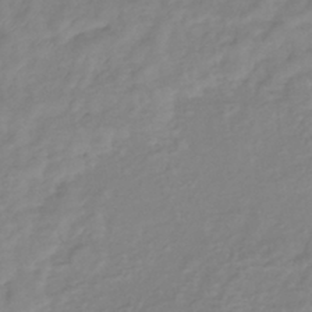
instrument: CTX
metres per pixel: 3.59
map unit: eHb
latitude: -40.9919
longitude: 81.1431
